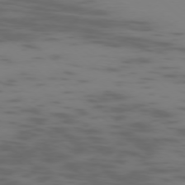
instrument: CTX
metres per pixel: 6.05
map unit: Ap
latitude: -77.3510
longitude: -67.4615
